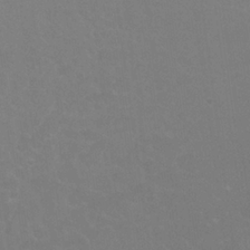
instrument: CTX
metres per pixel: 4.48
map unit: Nhu
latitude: 24.8002
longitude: -54.1956
